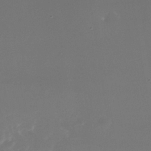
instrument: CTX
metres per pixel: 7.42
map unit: Nhe
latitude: -35.6155
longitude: -117.7639
